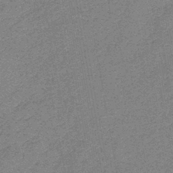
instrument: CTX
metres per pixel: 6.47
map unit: eHb
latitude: -42.1416
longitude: 80.0094
